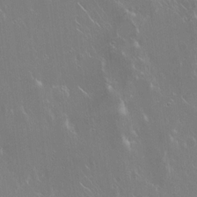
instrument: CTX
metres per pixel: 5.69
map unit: Hto
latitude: 18.3089
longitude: -56.8191
